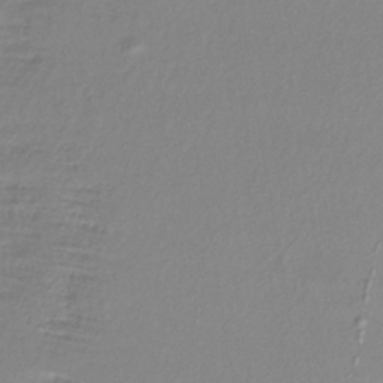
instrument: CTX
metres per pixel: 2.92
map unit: lHb
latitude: -39.2943
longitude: 71.3888
